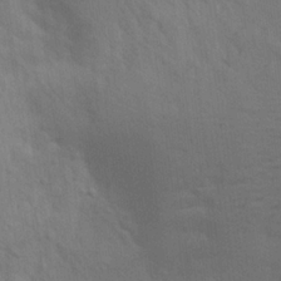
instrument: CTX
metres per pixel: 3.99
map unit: Aa
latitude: 23.9339
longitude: -145.6505
